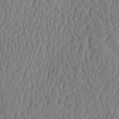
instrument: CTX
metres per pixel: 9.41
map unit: eHh
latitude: -3.6532
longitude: 15.3132
